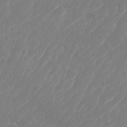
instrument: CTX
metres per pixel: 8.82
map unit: Nhu
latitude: -28.6330
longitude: -64.8191
